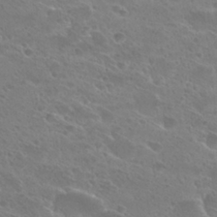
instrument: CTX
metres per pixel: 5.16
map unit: Hto
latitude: 27.4993
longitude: -40.1766
